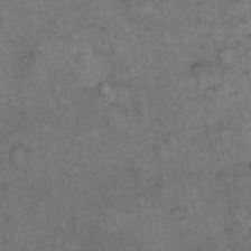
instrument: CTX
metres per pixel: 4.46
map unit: eHh
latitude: 13.1781
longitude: -64.4412
